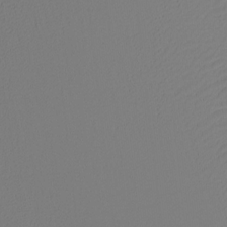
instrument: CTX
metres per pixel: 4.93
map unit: Ht
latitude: -15.6722
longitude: -49.2159
